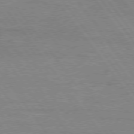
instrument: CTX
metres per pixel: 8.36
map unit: Hpe
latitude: 75.1970
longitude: -144.7624
